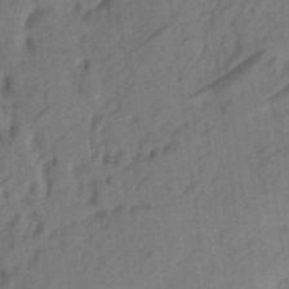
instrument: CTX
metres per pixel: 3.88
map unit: eHh
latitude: 5.3104
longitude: -73.8206
